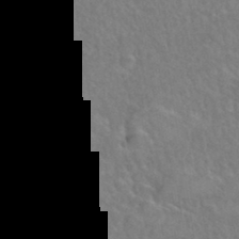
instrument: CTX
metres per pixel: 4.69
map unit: Hto
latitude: 36.2901
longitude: -47.6505
